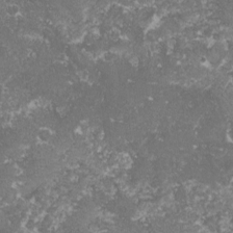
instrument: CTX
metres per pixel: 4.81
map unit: lHvf
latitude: -16.5385
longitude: -99.1781
